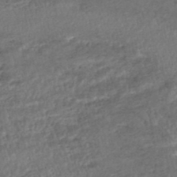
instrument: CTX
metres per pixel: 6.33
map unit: HNhu
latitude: -46.1605
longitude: 102.4818
